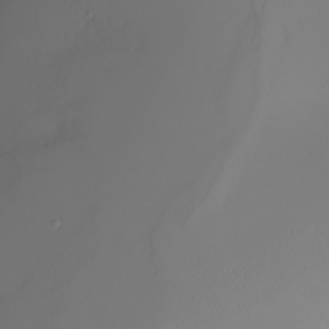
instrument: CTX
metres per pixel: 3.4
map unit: Nhu
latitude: -5.6344
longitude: -94.4412
